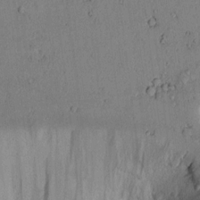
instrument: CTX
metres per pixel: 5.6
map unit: lAvf
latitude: 7.5938
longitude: 169.6344
